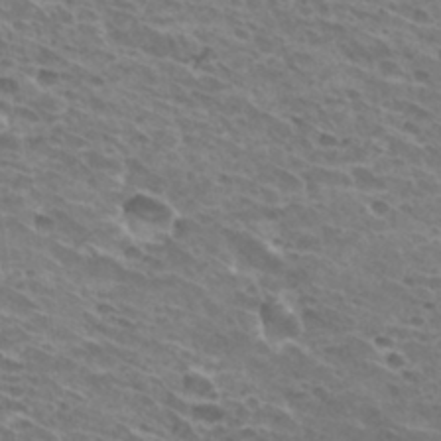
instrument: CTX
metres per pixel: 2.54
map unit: Hto
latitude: 32.0822
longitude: -41.9339
